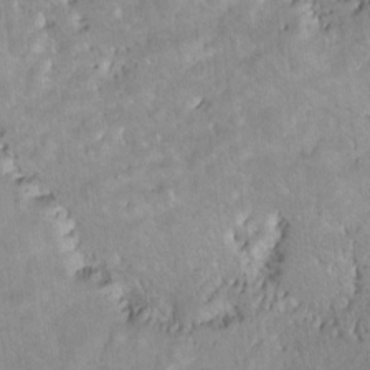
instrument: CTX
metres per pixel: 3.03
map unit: Hto
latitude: 8.3090
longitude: -30.2712
